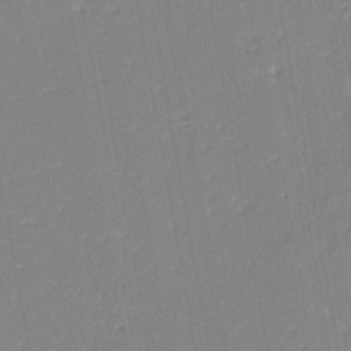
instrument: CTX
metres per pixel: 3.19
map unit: eHh
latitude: -44.9353
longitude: -28.6112
